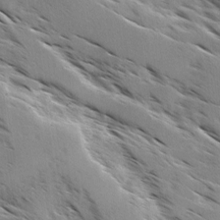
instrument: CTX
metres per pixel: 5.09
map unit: Ave
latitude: 0.2900
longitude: -110.9514
